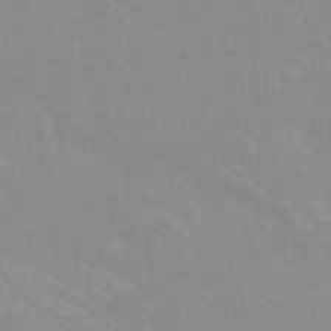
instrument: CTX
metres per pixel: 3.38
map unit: Ht
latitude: -13.5021
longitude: -58.1767
